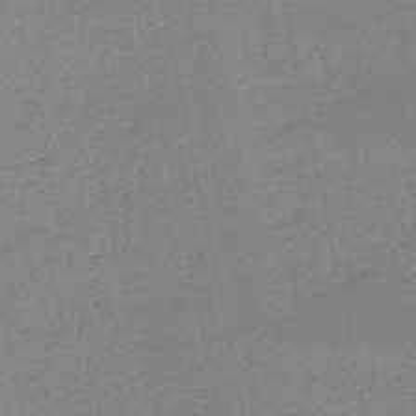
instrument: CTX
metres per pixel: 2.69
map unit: HNb
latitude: -53.1620
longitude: -39.7072
